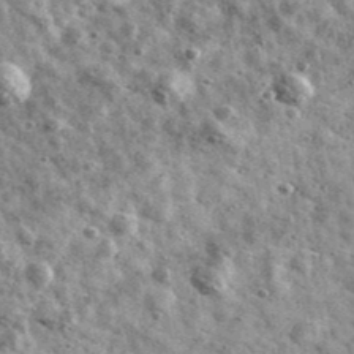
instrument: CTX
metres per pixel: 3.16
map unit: Ave
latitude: 41.4993
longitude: -107.4615
